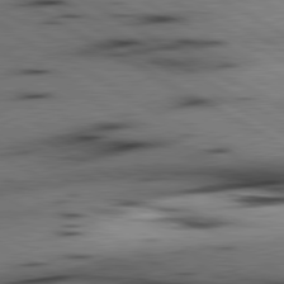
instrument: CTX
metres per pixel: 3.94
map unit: lApd
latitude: 80.2522
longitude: 162.6707
